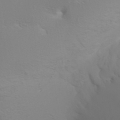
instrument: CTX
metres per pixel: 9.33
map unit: ANa
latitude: 36.1767
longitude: 14.0283
